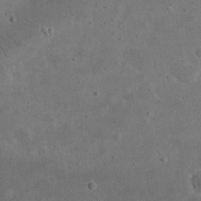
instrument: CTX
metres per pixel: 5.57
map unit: eHh
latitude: 23.5371
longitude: -68.3278
